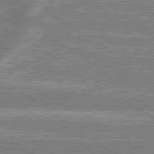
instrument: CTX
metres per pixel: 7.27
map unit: lApd
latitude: 78.9703
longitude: -159.6127
